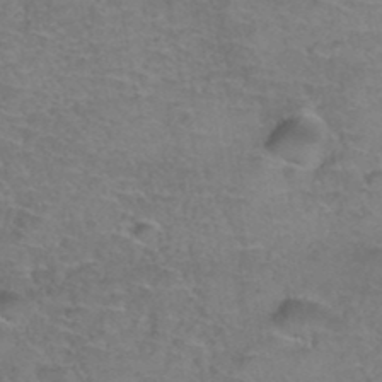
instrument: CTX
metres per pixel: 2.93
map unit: Hto
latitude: 37.6316
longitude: -42.4223
